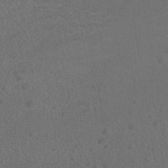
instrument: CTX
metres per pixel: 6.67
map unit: HNhu
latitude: -41.0864
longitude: 101.0108
